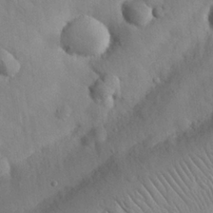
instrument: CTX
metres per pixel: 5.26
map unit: Nhu
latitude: 26.3467
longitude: -72.2712
